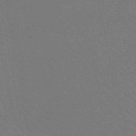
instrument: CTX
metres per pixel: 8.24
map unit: lHb
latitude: -47.8989
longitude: 74.6141
